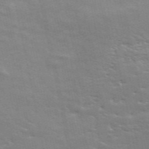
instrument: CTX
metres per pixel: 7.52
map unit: ANa
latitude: 49.4804
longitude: -79.7450
